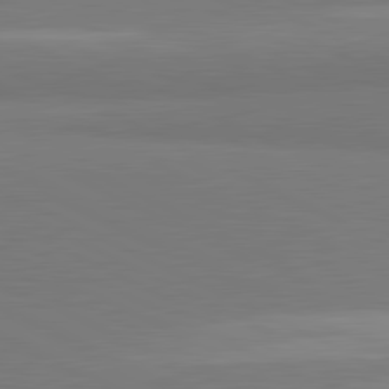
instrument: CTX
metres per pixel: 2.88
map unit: lApd
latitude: 81.6694
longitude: 158.1605
